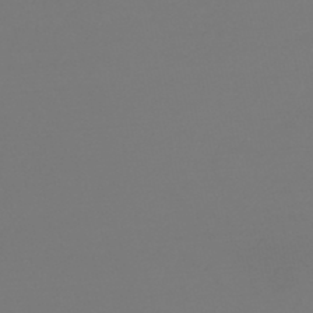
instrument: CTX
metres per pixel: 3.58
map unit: lHb
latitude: -46.3873
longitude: 74.8030
